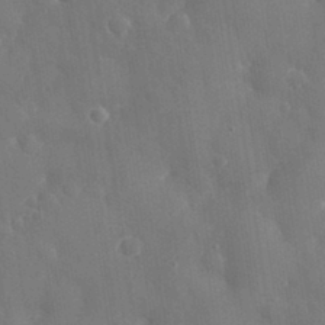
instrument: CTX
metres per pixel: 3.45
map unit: eHh
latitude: 31.9906
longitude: -59.5182
